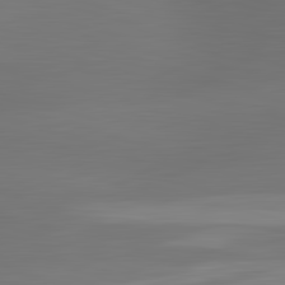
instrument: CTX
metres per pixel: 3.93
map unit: lApd
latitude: 83.2159
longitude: -132.4223
